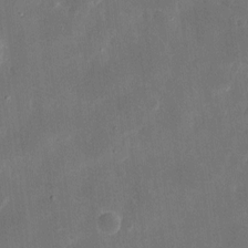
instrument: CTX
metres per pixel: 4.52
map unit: eHh
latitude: 8.2523
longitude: -68.8191
